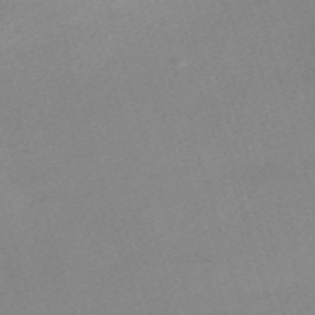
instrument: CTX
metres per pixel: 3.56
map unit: eHh
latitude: -61.6155
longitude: 50.1984
